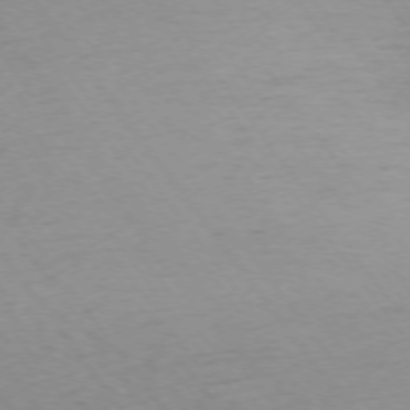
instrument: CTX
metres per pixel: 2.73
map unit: Ap
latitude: -74.6330
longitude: -67.5938
